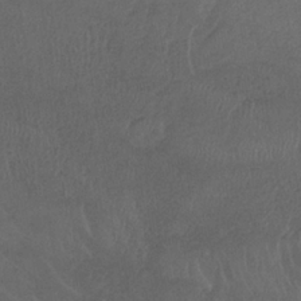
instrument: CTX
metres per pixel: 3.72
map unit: lHb
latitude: -33.3510
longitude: 65.0676
